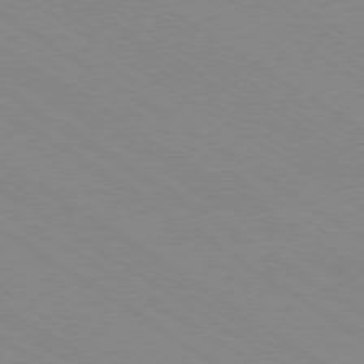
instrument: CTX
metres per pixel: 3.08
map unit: Ap
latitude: -78.7841
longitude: -84.6680
